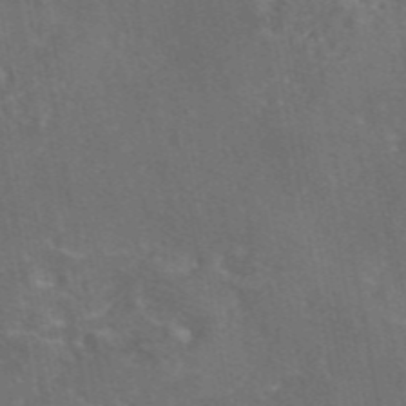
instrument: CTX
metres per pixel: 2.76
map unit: eAb
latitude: 45.9339
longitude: 108.4062
